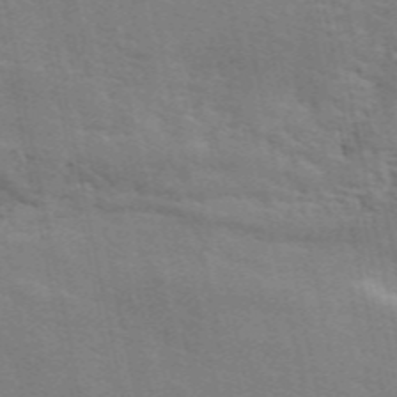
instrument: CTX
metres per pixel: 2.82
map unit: ANa
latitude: 49.1970
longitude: -79.0081
